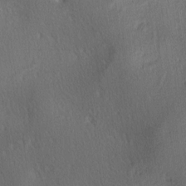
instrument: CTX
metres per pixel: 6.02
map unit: lAa
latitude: -4.5762
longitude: -124.2900
